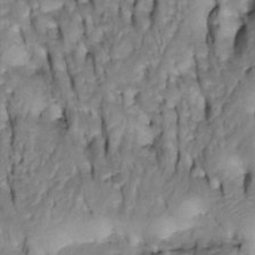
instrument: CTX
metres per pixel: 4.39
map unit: Htu
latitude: -4.3873
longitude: 150.4817
